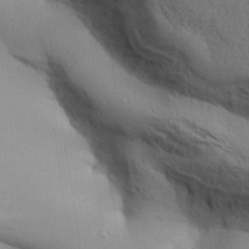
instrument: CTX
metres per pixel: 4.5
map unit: Aa
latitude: 32.3845
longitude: -143.9717
